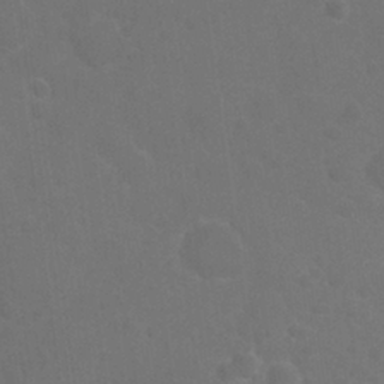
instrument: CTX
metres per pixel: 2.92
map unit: Nhu
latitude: 25.9528
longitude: -51.7827
